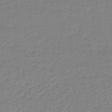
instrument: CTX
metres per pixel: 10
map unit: lHb
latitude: -44.1795
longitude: 61.8233
